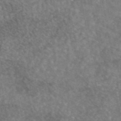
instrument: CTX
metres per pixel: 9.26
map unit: eAb
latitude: 45.3292
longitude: 108.1417
